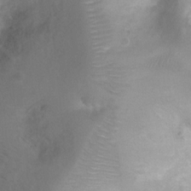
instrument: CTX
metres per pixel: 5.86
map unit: Ht
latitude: 2.8002
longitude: -24.8002
